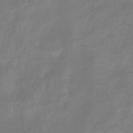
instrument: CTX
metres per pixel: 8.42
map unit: eHb
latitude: -38.5574
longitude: 75.7100
